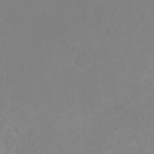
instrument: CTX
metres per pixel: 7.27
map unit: Ht
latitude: -9.2943
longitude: -34.5923
